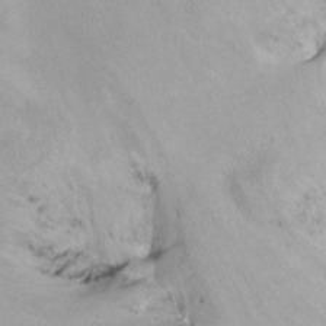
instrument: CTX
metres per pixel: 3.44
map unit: Nhu
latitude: -8.8030
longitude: -42.2334
